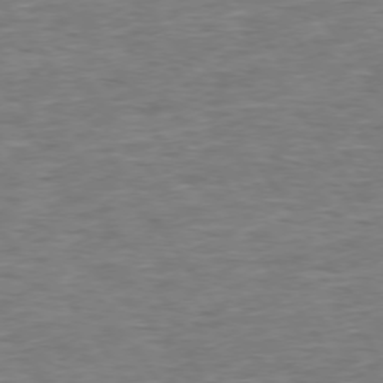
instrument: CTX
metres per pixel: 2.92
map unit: Hpe
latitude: 73.8206
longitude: -125.2159
